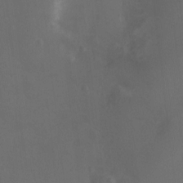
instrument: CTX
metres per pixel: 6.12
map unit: Nhu
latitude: -12.7652
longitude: -41.4426
